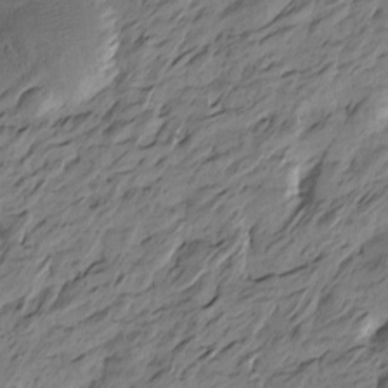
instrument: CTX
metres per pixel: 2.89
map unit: Htu
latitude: -5.3320
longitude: -178.4601
